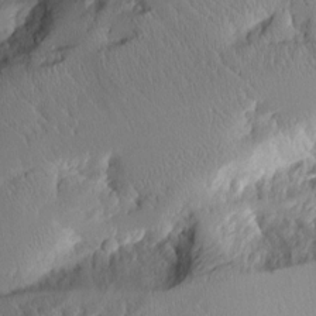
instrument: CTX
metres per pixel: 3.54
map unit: Aa
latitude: 11.7450
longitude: -126.4223
